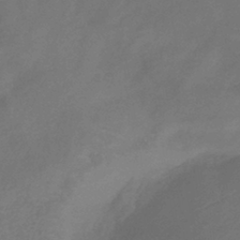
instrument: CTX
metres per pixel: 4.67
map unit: lHb
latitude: -39.7856
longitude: 74.6897
